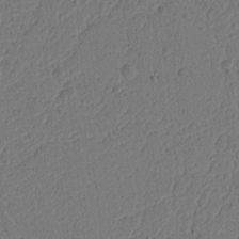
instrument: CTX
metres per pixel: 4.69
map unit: Ht
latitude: 14.6113
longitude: -74.7435
